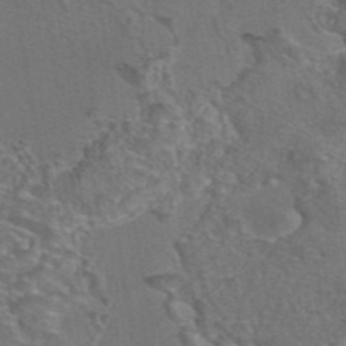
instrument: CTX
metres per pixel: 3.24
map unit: eAb
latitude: 43.5560
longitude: 103.6344
